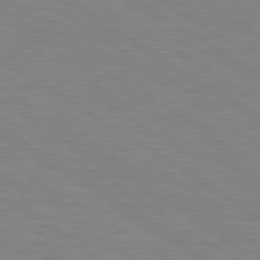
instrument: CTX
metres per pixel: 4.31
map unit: Hpe
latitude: 79.5560
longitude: -126.1200
